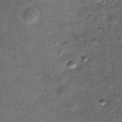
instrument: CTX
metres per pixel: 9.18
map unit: Hto
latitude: 15.1781
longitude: -35.1592
